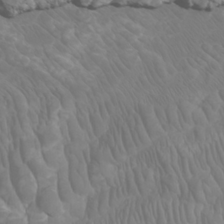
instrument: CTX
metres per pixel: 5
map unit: Htu
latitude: -5.2942
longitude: -76.4790
